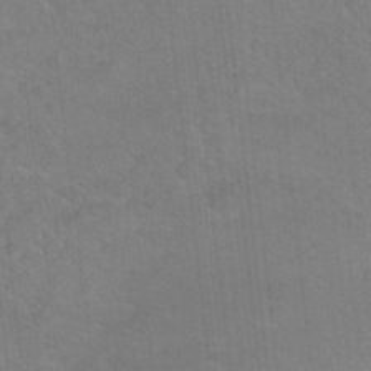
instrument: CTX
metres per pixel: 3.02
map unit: Hto
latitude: 12.7813
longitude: -36.1767
